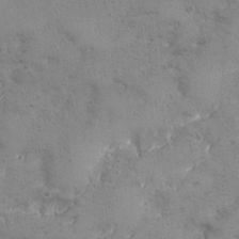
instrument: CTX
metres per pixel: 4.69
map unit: Ave
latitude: -8.1606
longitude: -118.9702
